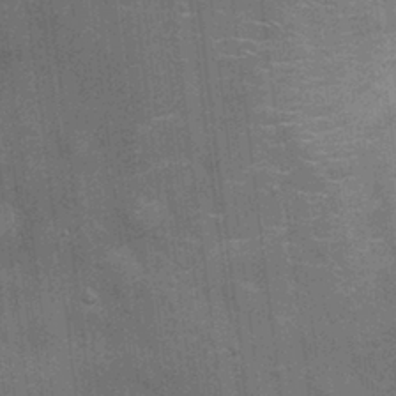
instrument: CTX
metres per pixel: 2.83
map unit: Ht
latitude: -3.5588
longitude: -15.2726
